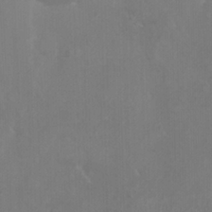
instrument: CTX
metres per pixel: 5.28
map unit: HNhu
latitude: 2.7435
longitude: -2.4601
